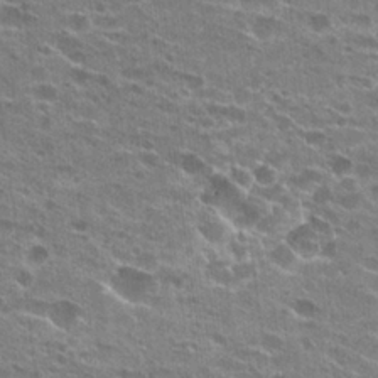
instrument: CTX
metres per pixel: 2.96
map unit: Hto
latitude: 23.7827
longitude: -42.2145
